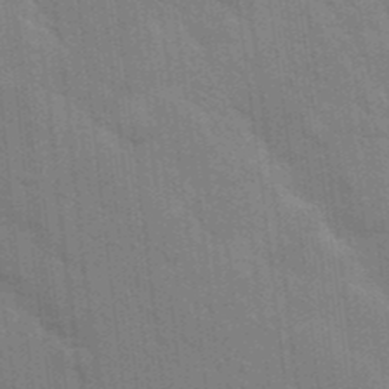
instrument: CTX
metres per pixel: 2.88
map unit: Nhu
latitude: 15.4994
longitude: -29.8583
